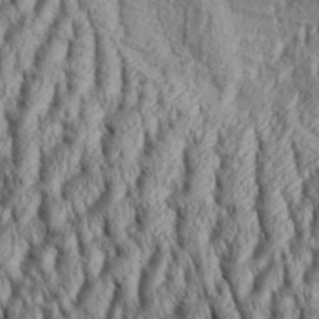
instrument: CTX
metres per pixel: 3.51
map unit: Aa
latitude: 33.3671
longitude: -136.7058
